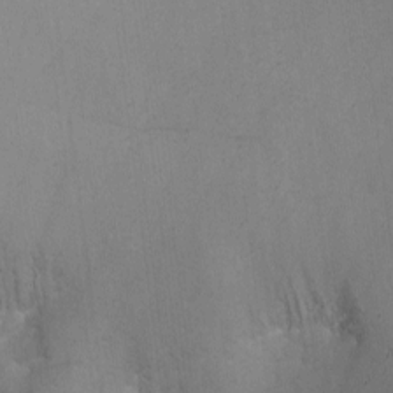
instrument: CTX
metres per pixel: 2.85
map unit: eHh
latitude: -2.2550
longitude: -79.9339
